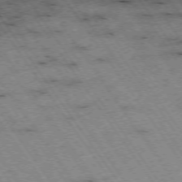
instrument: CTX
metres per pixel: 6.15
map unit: Hpe
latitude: -74.3873
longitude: 1.9179
